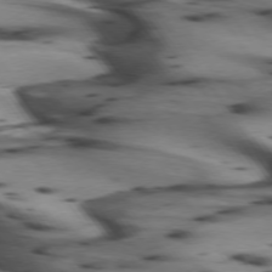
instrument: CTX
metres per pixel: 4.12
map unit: lApd
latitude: 75.0081
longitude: -64.2334
